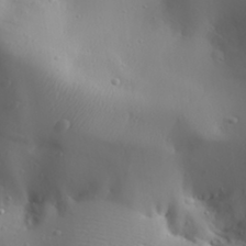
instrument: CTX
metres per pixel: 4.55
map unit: Aa
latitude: 31.4238
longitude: -132.8191
